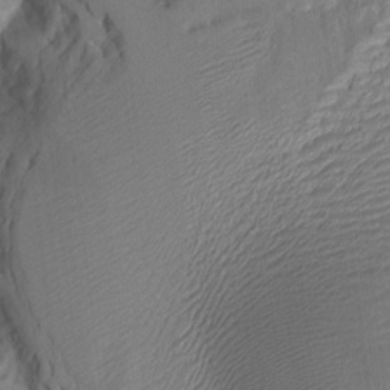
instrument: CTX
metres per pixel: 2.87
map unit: Htu
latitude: -7.9745
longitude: 145.3888
